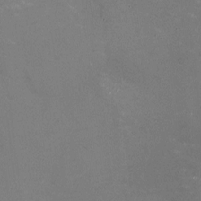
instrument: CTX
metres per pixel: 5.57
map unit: HNhu
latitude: -0.1984
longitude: -2.2711
